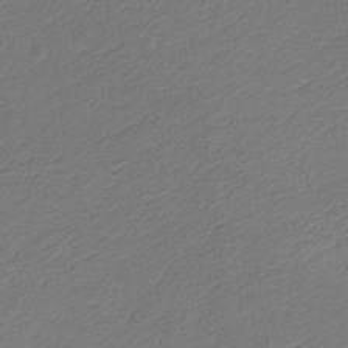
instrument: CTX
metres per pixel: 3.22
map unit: eHb
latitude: -30.1983
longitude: 66.9164
